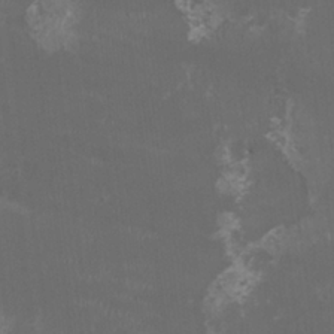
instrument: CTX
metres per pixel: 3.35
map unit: HNhu
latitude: 0.2522
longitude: -2.1389
